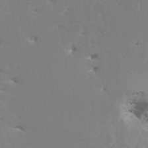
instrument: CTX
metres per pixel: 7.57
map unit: HNhu
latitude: 7.4993
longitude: -2.1766
